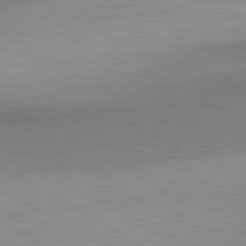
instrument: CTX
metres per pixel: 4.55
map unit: lApd
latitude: 80.9325
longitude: 159.0297
